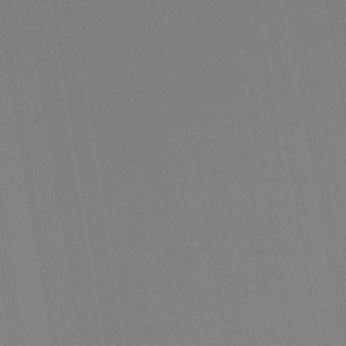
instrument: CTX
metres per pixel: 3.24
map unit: lHb
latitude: -41.7100
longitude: 78.1983
